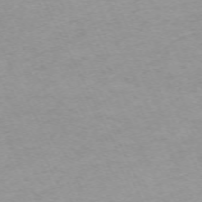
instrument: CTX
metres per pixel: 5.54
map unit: Hpe
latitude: -70.6519
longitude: 15.1620
